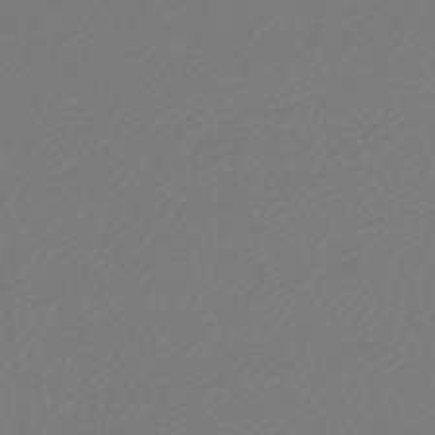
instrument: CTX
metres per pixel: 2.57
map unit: lHb
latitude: -46.5196
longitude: 67.2565
